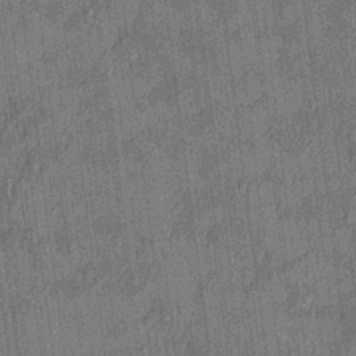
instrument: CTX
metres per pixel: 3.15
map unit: HNhu
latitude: 0.6679
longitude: -6.0255
